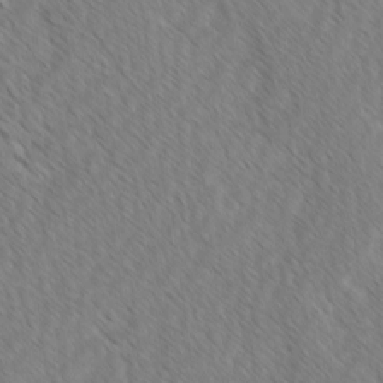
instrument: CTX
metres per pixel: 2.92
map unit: lAvf
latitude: -2.6329
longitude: -113.9717
